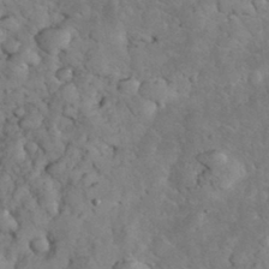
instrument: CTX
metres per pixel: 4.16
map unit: eHh
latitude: 32.8380
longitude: -65.9150
